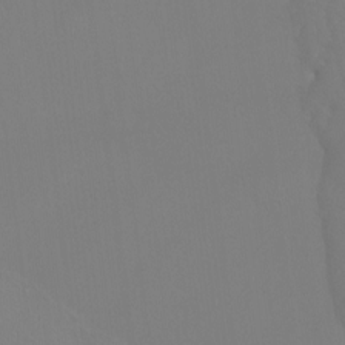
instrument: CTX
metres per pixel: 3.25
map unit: Ht
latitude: -6.9919
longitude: -32.2711
